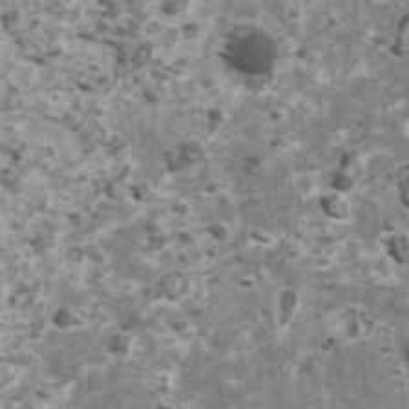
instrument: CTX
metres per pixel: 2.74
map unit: HNhu
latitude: 1.5371
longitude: 4.8408
